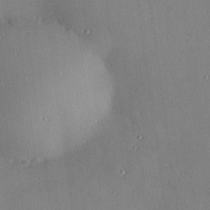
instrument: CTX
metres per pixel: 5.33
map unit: Hve
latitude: 25.8205
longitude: -91.0836
